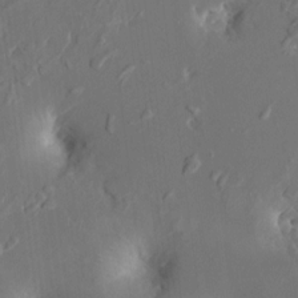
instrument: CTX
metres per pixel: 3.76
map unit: HNhu
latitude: 4.8569
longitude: -5.9528
